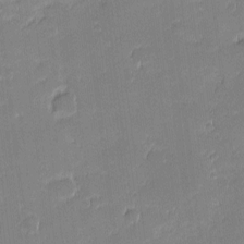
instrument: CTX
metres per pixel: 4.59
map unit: eHh
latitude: -1.1620
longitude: -83.1781
